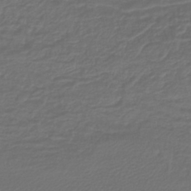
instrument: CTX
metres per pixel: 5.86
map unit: lHb
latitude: -43.5966
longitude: 61.5777
